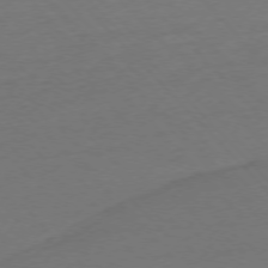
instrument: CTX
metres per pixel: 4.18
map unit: Ap
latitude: -76.5007
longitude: -80.3656
